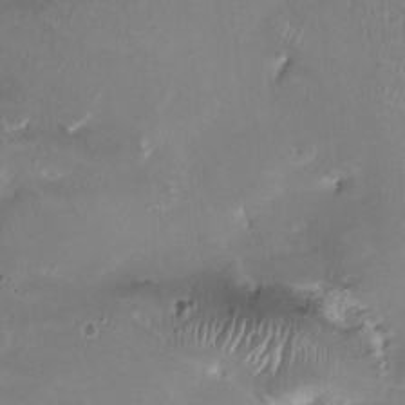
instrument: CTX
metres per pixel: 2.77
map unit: HNhu
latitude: 0.9324
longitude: -3.1403
